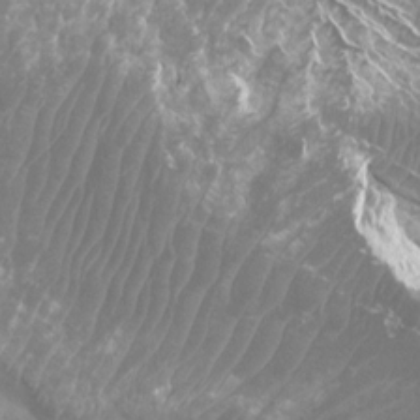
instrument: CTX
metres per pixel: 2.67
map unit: Htu
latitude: 2.2333
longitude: -20.0444
